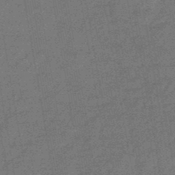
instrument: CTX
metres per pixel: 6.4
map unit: eHb
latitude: -45.2754
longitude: 86.9542
